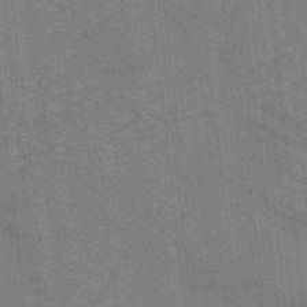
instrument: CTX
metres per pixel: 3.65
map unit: eHh
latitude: -42.5762
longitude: -32.7246
